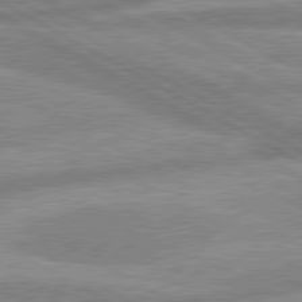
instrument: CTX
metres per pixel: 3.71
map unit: lApd
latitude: 80.2333
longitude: -166.6679
